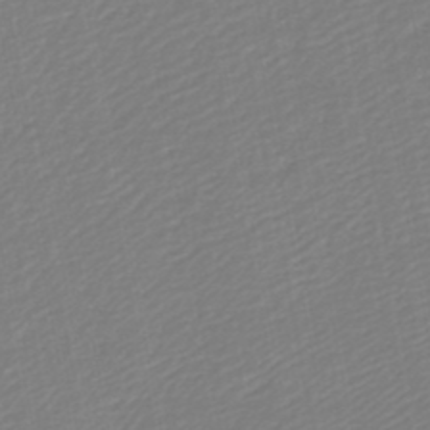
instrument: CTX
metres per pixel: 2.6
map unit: lHb
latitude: -46.2550
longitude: 74.2173
